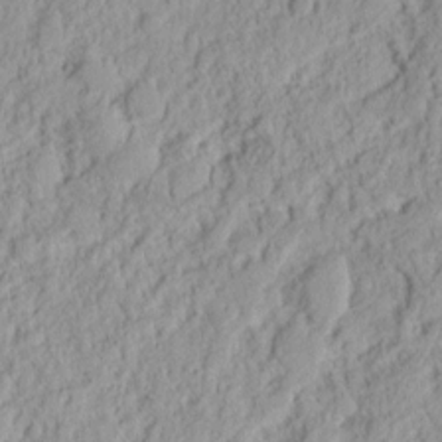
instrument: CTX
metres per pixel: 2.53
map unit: Nhu
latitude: 13.0837
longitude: -73.7450
